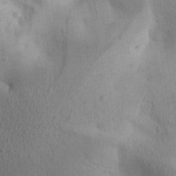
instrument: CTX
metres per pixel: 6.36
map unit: Aa
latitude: 29.5938
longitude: -144.7435
